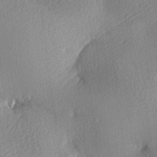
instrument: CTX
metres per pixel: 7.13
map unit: lAa
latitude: -9.1242
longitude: -127.4804
